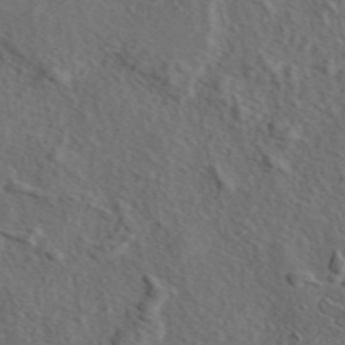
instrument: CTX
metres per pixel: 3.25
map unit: eAb
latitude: 43.7261
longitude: 115.0486
